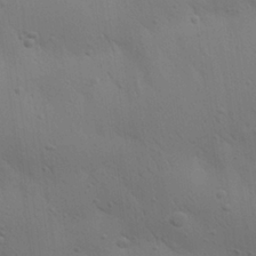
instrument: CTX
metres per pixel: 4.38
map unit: Aa
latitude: 25.6316
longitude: -142.7435
